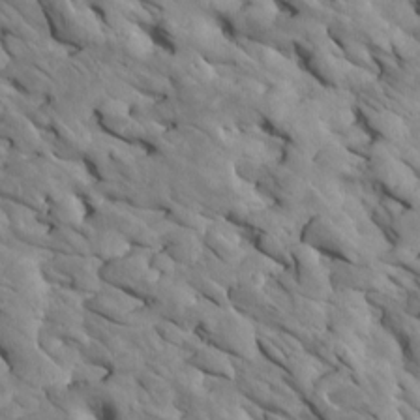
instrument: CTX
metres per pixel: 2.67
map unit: Htu
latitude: 1.3481
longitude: 143.1620
